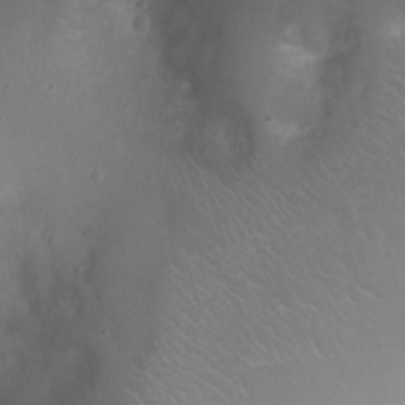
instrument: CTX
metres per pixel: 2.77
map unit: Nhu
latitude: 1.6882
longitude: -14.9514
